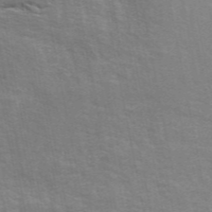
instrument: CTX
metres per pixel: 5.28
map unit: ANa
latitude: 48.1389
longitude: -76.8380
